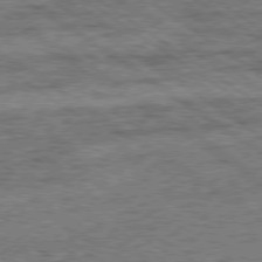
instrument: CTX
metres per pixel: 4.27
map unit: Ap
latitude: -80.1417
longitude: -50.7435
